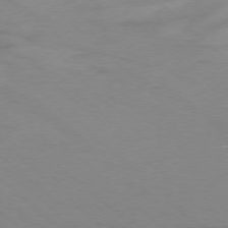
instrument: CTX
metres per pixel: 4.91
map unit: Ap
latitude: -76.8408
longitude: -77.0836
